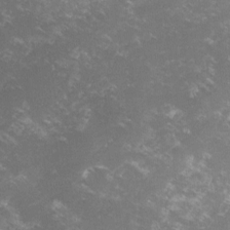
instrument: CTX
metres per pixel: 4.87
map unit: lHvf
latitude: -13.9556
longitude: -100.1011
